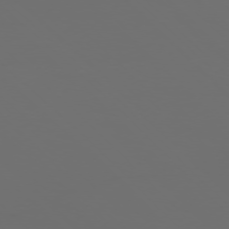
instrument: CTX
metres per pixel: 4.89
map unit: Ap
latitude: -76.9731
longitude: -81.5560
